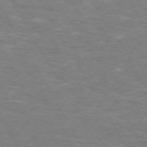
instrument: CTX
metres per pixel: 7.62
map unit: Hpe
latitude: 72.3090
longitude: -123.8961
